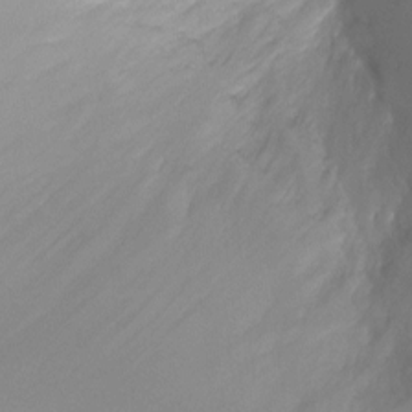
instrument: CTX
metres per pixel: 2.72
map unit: Ht
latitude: -5.0108
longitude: -26.7057
